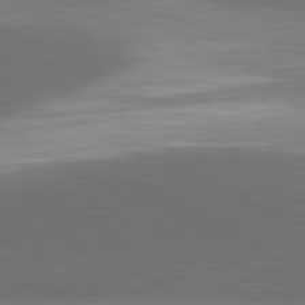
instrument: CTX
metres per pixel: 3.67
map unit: lApd
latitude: 81.6505
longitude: 153.3509
